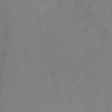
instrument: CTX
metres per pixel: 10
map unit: Ht
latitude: 4.9325
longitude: -37.4238
